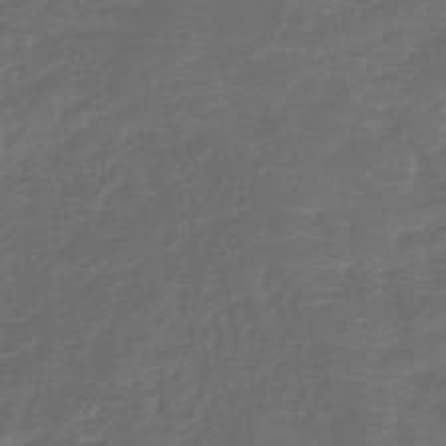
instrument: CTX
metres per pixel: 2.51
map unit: lHb
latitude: -43.5588
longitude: 77.0486
